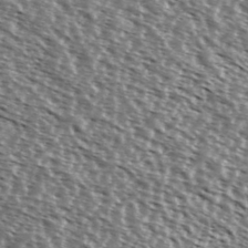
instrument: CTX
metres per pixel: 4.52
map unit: Ave
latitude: 37.5938
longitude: -112.1200
